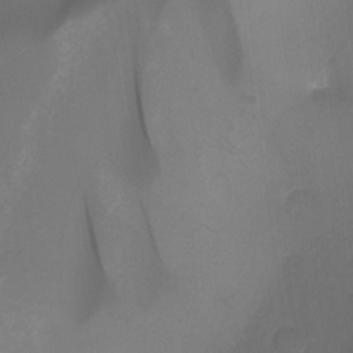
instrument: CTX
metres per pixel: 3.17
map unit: Nhu
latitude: -14.8597
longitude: -57.2725
